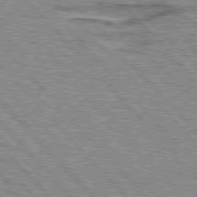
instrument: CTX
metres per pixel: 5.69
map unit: lApd
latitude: 76.8380
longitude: -71.8961
